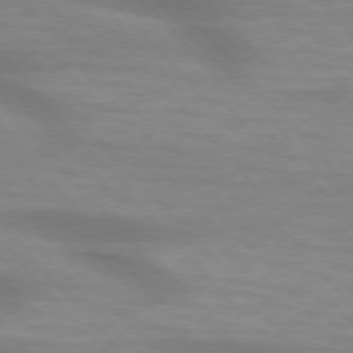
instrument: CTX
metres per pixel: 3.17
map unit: lApd
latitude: 74.6302
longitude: -61.4426
